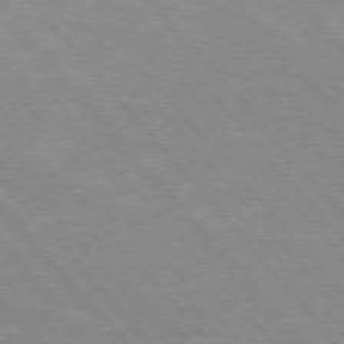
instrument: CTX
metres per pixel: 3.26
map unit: Hpe
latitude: 75.7261
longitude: -155.2915
